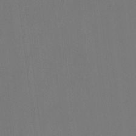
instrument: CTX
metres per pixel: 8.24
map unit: Htu
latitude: -14.2362
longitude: -48.7435
